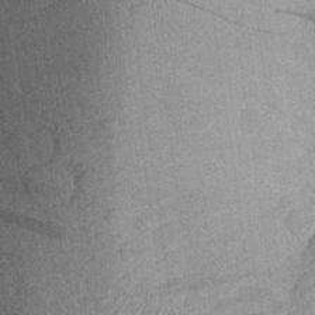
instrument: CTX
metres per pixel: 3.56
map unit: Aa
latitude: 26.2334
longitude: -145.4804
